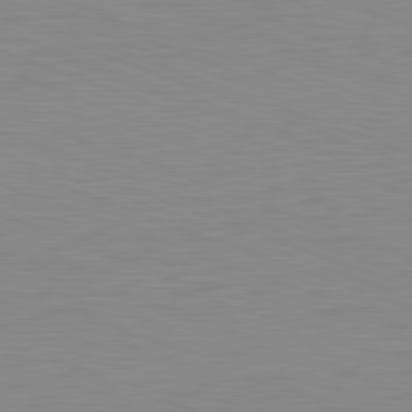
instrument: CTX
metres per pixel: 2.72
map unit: Hpe
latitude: -82.0661
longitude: 9.5399
